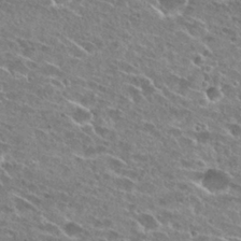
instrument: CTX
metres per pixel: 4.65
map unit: Hto
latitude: 27.0081
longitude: -44.0444
